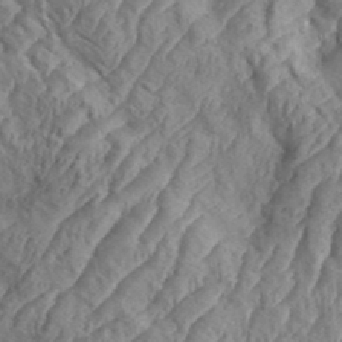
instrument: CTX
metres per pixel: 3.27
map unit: eHh
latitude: 36.6302
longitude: -137.3104
